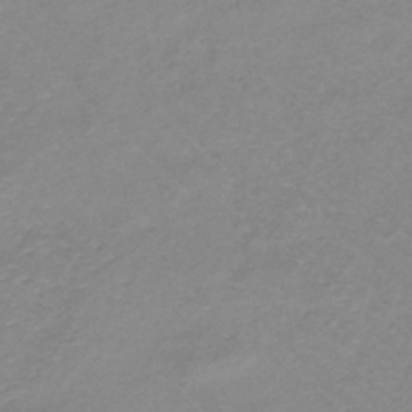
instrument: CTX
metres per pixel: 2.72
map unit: lHb
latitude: -37.2753
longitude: 72.1039
